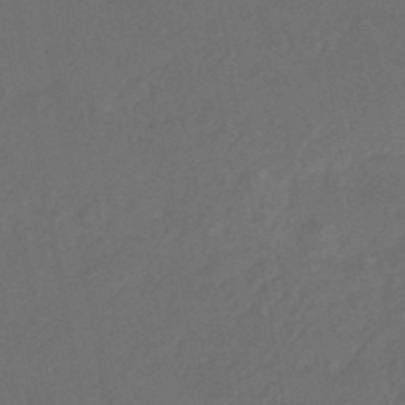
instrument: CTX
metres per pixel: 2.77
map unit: eHb
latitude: -46.6140
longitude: 85.4832
